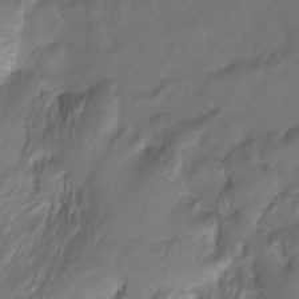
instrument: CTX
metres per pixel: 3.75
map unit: Htu
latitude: -14.0094
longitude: -44.8380
